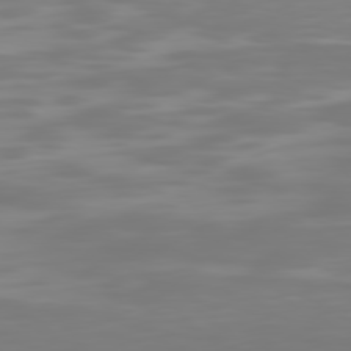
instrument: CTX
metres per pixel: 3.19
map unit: Hpe
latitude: 78.0633
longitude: -166.5923
